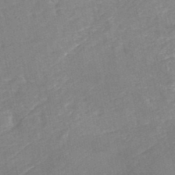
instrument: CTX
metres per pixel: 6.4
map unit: Nhe
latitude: -46.8786
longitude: -170.9325
